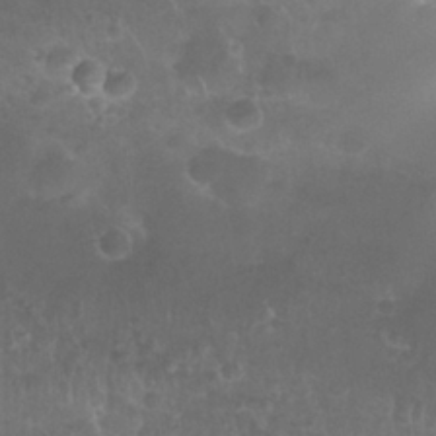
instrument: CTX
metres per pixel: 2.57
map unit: Nhu
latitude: 27.5560
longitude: -62.6680
